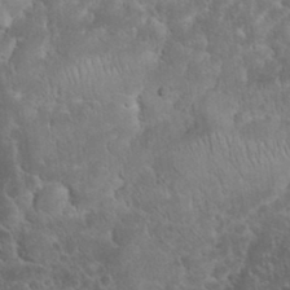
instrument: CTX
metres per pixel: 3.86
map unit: eHh
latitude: 33.4615
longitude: -64.4601
